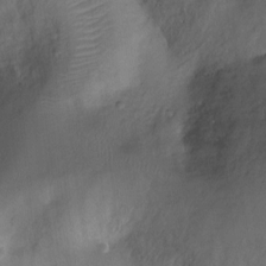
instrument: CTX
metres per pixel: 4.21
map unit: Ht
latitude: -16.9353
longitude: -40.7246
